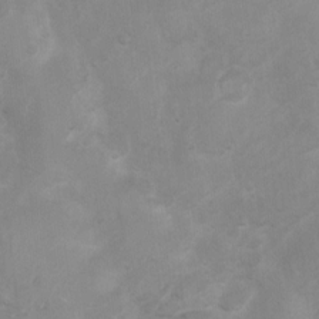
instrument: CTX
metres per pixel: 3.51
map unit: Ht
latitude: 3.2915
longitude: -27.4615
